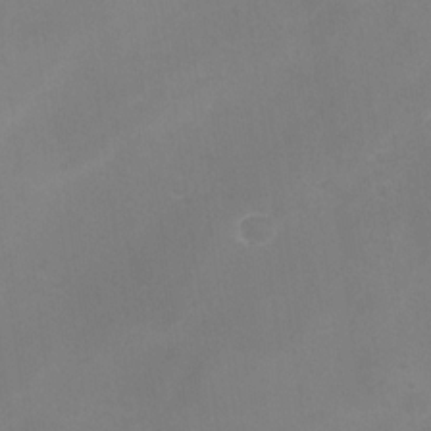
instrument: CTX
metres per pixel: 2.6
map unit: Nhu
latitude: -28.4062
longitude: -63.2915
